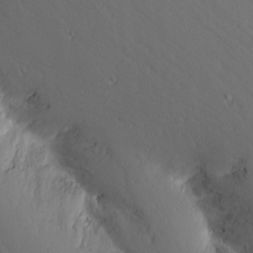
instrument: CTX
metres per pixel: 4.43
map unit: Nhu
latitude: -6.5573
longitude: -66.2333
